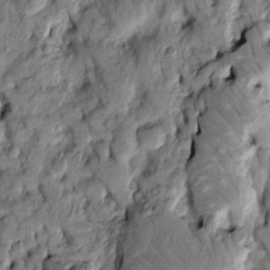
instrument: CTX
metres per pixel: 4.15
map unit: Htu
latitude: -3.5966
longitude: 156.4062
